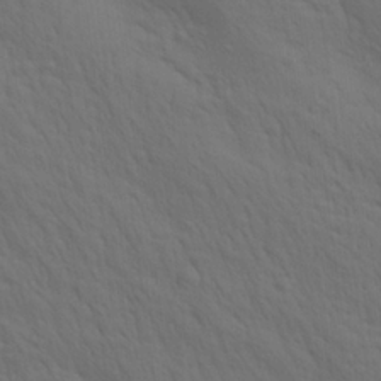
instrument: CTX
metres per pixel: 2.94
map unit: lAa
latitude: 22.2333
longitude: -138.4601
